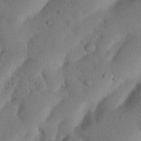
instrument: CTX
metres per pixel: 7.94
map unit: Nhu
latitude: 20.9325
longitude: -74.4979
